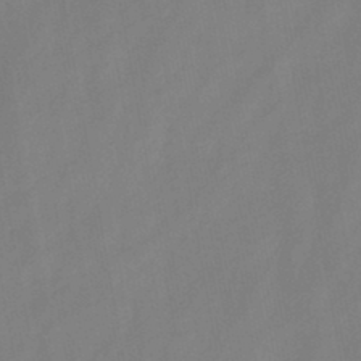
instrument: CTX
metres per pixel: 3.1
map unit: HNb
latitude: -45.4265
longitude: -38.7057
